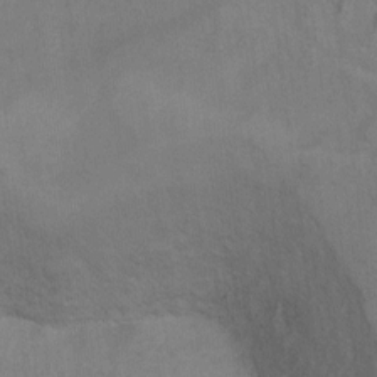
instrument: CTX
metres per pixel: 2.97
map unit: Ht
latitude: 5.2726
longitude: -37.1026
